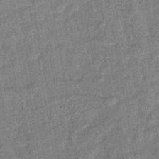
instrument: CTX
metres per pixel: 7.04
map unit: lHb
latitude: -43.2187
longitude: 80.4818
